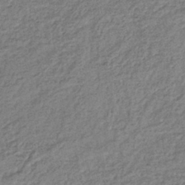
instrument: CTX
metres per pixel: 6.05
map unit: lHb
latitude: -40.0850
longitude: 71.1998
